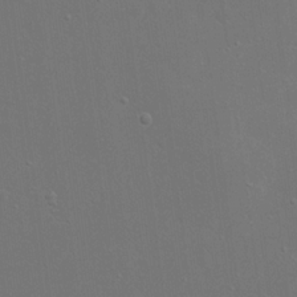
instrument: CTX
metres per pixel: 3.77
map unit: eHh
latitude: 18.8002
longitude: -69.3860
